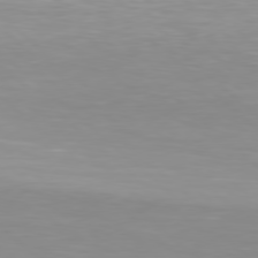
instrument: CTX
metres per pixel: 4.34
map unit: Hpe
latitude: 78.4601
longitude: -140.7624
